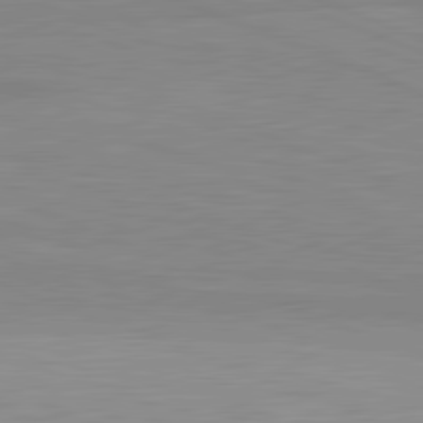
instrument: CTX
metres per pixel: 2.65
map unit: lApd
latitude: 81.7450
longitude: -169.8772
